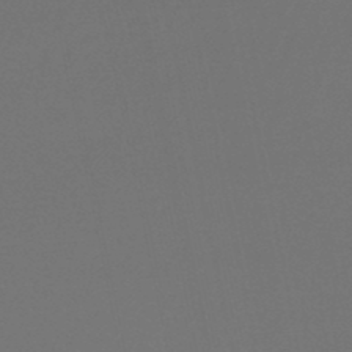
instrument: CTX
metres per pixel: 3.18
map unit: lHb
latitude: -47.2565
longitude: 64.4251
